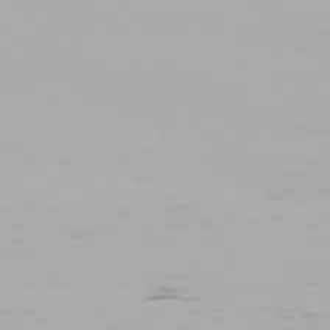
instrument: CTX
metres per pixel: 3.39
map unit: Hpe
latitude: 77.9717
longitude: -134.8569
